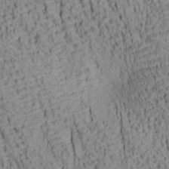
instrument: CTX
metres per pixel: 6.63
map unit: lAa
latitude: 7.0269
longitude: -115.3292
